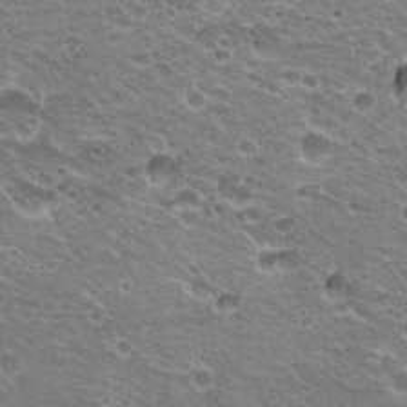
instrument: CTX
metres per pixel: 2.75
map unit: Hto
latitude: 20.6680
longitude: -32.7813
